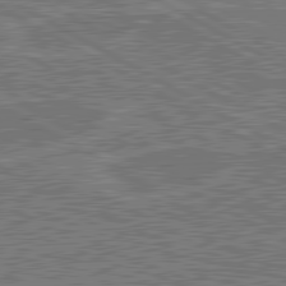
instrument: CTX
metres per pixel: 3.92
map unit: lApd
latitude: 80.8947
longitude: 119.6155
